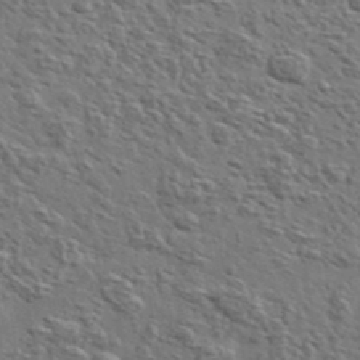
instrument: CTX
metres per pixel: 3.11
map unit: lHvf
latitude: 37.6316
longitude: -88.8380
